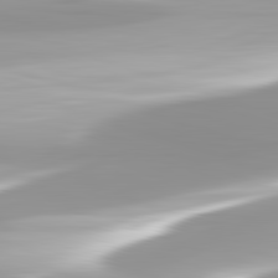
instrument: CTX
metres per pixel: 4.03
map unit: lApd
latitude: 82.7624
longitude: -139.8961
